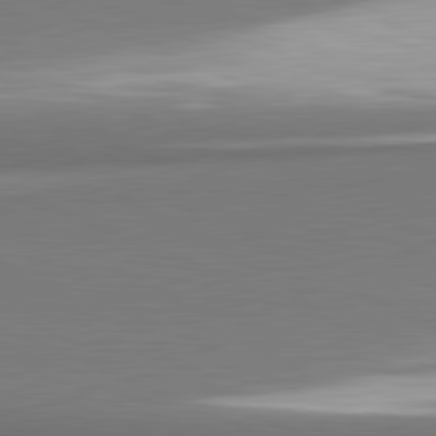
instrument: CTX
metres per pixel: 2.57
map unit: lApd
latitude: 81.6505
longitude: 165.5966
